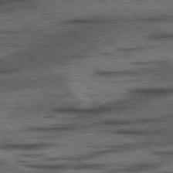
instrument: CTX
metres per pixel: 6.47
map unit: lApd
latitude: 78.2334
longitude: -53.3860
